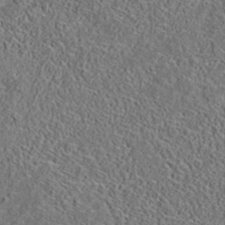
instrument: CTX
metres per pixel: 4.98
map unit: eAb
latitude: 35.4804
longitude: 108.9542
